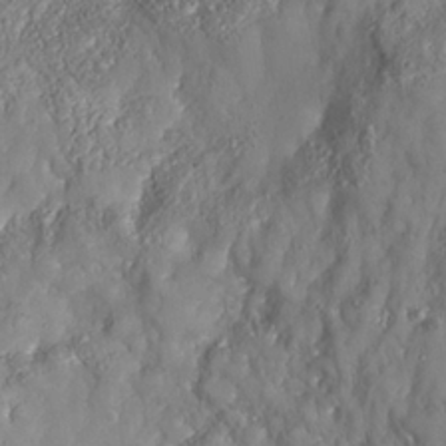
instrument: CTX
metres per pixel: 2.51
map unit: Nhe
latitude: -37.3698
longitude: 138.2362
